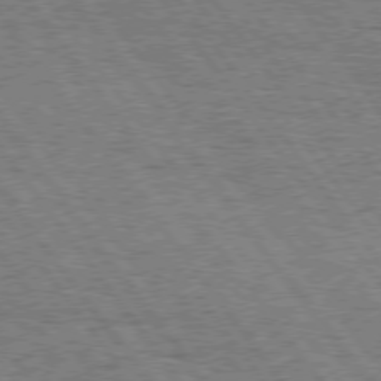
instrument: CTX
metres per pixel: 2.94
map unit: Hpe
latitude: 74.6491
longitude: -139.4048
